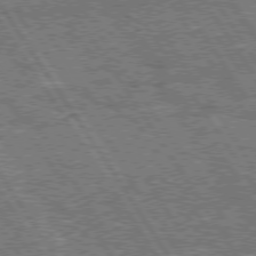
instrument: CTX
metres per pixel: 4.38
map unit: Hpe
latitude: 75.0270
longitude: -155.4993
